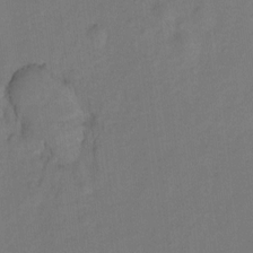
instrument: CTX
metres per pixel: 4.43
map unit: Hto
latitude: 5.3482
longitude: -32.3845
